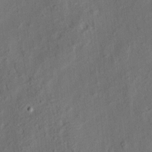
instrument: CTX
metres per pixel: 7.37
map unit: eHh
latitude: 6.2711
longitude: -77.1592
